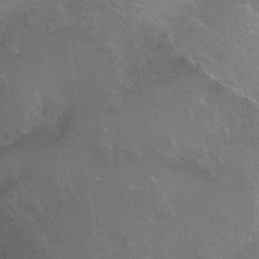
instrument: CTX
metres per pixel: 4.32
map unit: Ht
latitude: 0.0444
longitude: -45.4426
